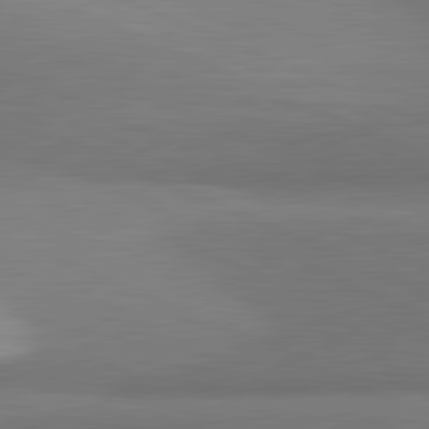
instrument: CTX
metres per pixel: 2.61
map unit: lApd
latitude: 81.8772
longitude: 153.2376
